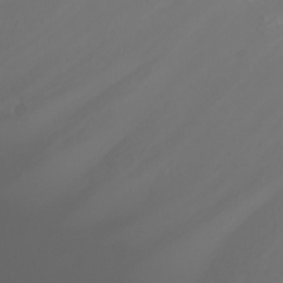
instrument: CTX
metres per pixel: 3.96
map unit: Nhu
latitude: -5.5399
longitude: -88.4412
